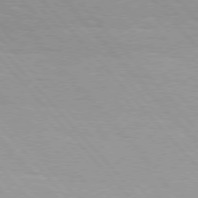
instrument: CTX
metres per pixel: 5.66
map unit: Hpe
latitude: 76.2144
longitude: -154.2711
